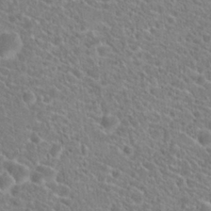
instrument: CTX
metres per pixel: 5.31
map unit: Hto
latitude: 20.2523
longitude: -38.8758
